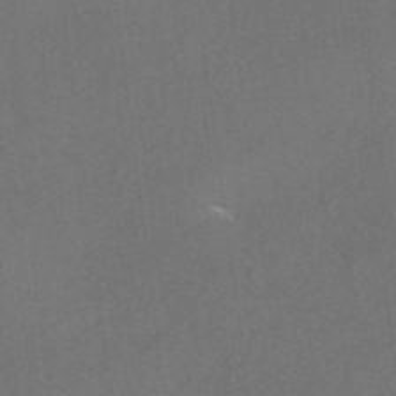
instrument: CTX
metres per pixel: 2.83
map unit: HNhu
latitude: -41.5021
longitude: 106.1984
